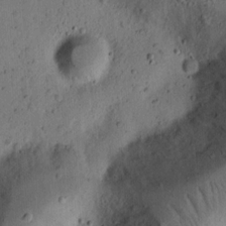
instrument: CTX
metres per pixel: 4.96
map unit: Ht
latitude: 14.1956
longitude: -74.4790
